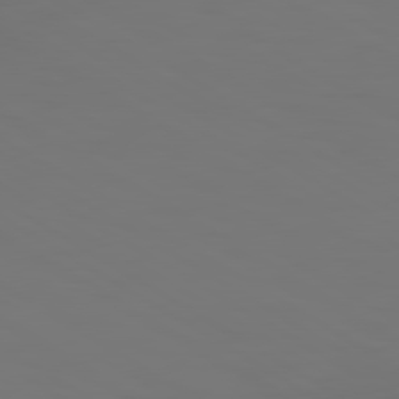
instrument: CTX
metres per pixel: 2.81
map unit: lApd
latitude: 79.9339
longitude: 121.2376
